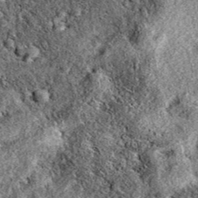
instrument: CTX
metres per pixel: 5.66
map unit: eAb
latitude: 39.0647
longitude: 111.3699
